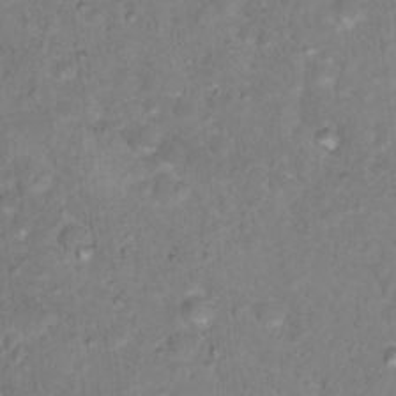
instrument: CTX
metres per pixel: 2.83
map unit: Nhu
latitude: 18.0633
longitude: -31.8773
